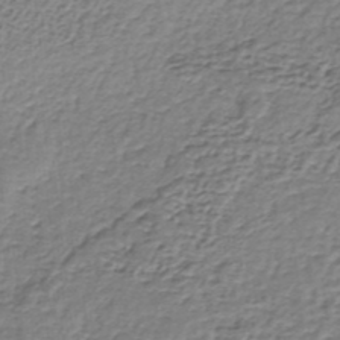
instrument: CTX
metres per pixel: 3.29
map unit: lHb
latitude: -36.7085
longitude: 59.0297
